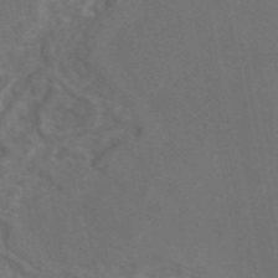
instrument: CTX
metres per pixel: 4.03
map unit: eAb
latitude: 47.3293
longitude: 117.0486
